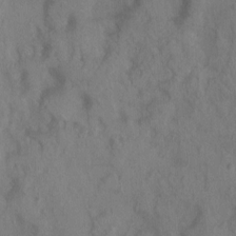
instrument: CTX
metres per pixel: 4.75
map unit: Nhu
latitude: 0.2522
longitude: -15.6883
